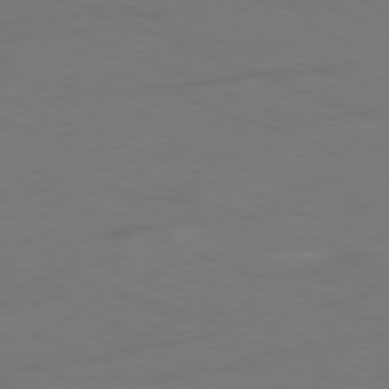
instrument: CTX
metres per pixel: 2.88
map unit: Ap
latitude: -78.7274
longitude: -72.2523
